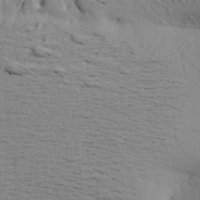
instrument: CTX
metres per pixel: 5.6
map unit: Aa
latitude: 20.8380
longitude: -149.0836
